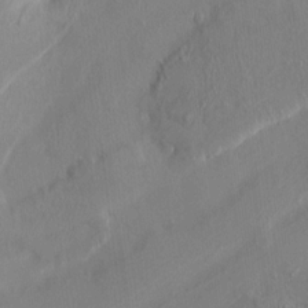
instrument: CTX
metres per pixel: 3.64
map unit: HNhu
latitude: 6.5168
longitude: -4.7624
